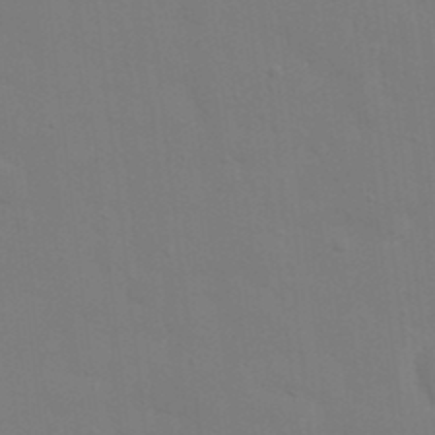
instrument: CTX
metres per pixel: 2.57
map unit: Nhu
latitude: 21.2537
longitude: -72.9703
